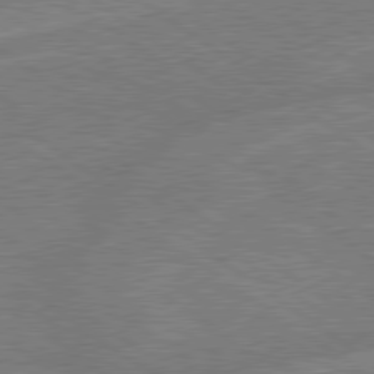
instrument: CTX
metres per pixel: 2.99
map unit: lApd
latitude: 79.2726
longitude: -145.1592
